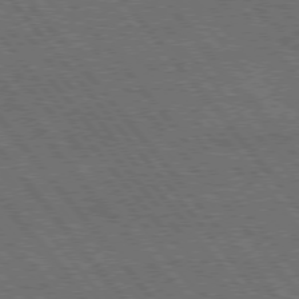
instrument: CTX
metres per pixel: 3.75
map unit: Hpe
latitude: 75.5560
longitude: -139.9717
